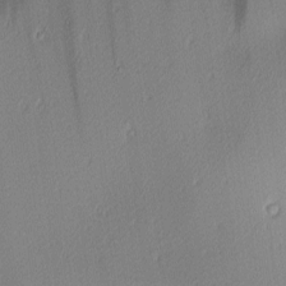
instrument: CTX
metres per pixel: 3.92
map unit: lAa
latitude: 2.9513
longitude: -115.7638
